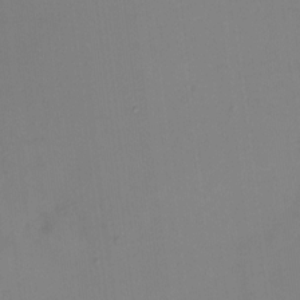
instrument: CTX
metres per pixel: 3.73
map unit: HNhu
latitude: 7.6505
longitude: 10.4440
